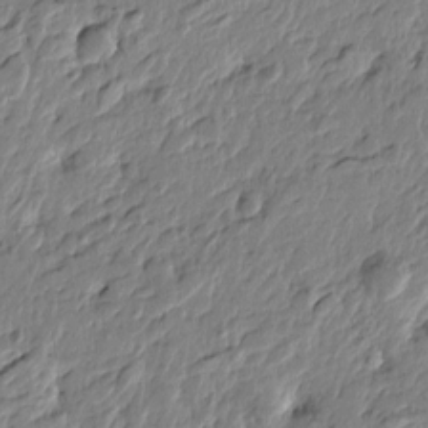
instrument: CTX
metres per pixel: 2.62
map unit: Htu
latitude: -4.8597
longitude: 179.0675
